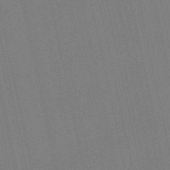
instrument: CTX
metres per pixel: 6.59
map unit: lHb
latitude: -48.6330
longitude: 69.1809
